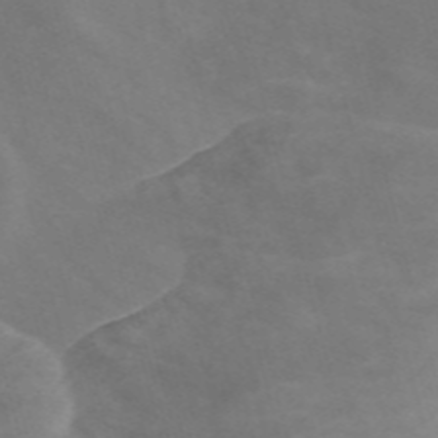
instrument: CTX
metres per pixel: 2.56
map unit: Nve
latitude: -58.2172
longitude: 58.7085
